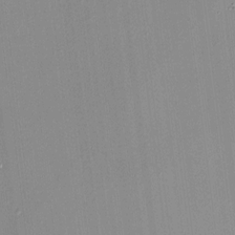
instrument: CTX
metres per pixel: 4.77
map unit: HNhu
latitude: 8.1389
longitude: 13.3699
